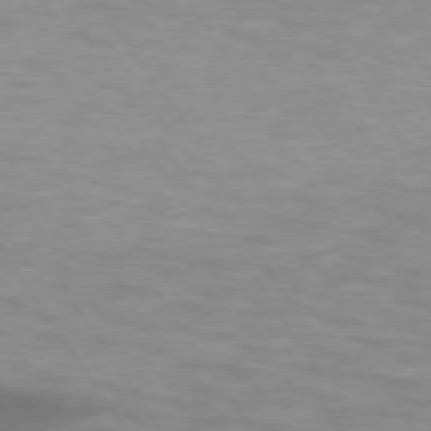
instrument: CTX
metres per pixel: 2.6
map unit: lApd
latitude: 74.0444
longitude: -54.0444
